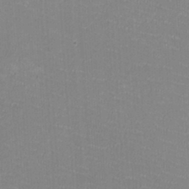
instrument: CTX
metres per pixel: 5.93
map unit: HNhu
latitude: -1.8990
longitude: -1.7638
